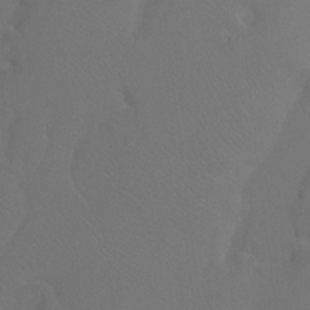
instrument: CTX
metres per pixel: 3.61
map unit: Htu
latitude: -7.6722
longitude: -33.5560
